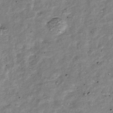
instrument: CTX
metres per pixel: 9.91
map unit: Nhu
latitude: -39.1431
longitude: -81.1025
